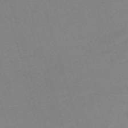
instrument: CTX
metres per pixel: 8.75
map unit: eHh
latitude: -61.6155
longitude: 49.4455
